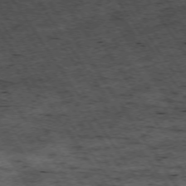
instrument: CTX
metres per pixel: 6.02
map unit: Hpe
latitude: -74.1228
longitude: 3.5777
